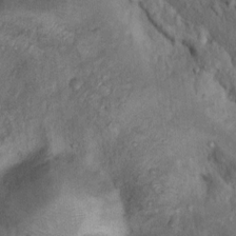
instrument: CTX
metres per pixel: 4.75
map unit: Nhu
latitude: 11.2726
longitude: -27.0648
